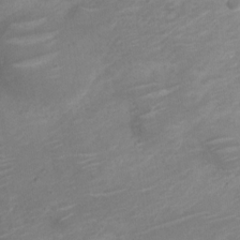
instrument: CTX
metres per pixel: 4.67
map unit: Nve
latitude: -19.9745
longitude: 106.1984
